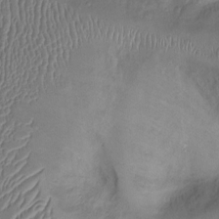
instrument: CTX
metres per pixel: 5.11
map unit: Ht
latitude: 1.0836
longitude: -13.8206
